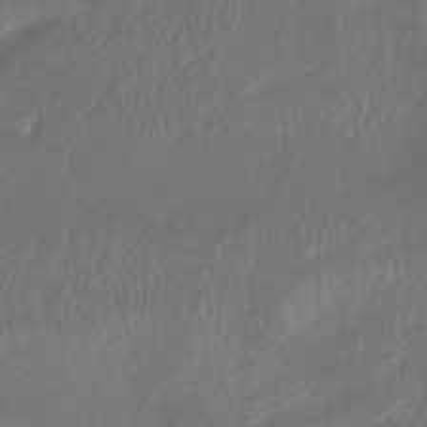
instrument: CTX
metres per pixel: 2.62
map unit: lHb
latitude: -41.1242
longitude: 73.8044
